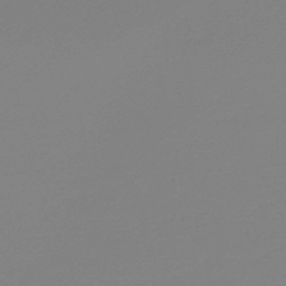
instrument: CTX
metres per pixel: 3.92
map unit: HNb
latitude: -48.7652
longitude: -51.0080
